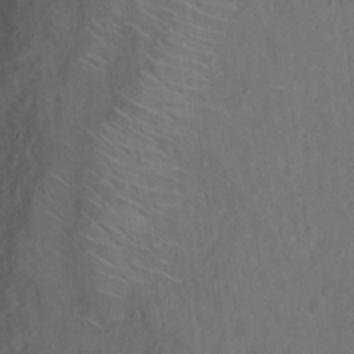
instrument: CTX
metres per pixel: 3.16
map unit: Nhu
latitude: 13.9339
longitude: -36.3656
